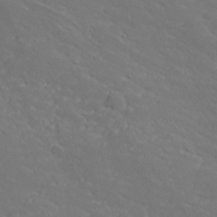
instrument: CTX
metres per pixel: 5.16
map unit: lHvf
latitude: 26.6113
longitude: 142.6707
